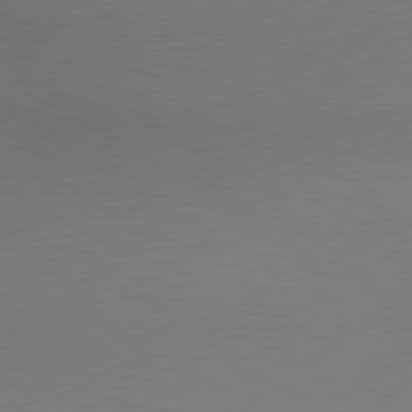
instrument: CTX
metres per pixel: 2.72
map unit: lApd
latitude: 79.6505
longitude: 179.5588
